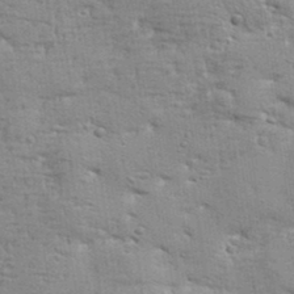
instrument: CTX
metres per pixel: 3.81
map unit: Aa
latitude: 33.5182
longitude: -144.2144
